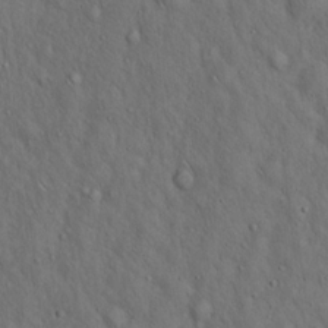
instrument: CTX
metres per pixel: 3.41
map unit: Hto
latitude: 15.9151
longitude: -58.2900
